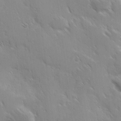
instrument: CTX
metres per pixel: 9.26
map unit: Ave
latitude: 9.3104
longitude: -103.9339
